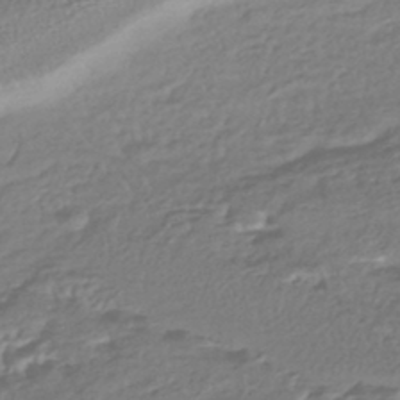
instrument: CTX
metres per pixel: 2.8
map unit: HNhu
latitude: -45.4832
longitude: 100.2361
